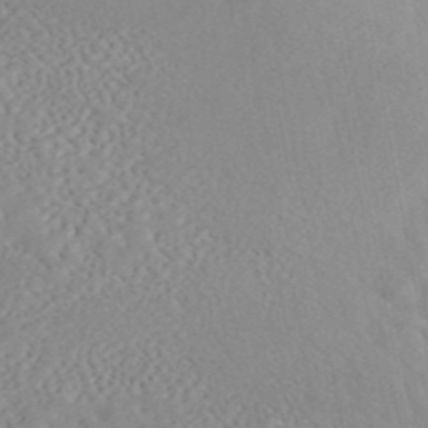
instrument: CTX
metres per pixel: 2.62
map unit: ANa
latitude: 44.7624
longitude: 23.1620
